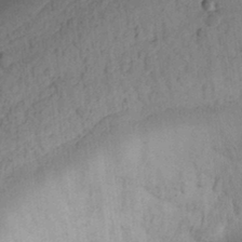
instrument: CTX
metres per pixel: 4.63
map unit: Ht
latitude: 10.9703
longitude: -74.4601
